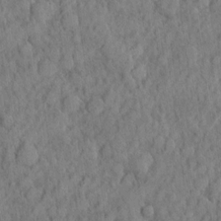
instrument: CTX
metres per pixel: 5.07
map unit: eHh
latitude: 7.3293
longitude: -75.6127
